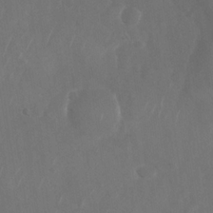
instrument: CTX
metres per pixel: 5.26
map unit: Nhu
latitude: -29.1053
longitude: -58.2334
